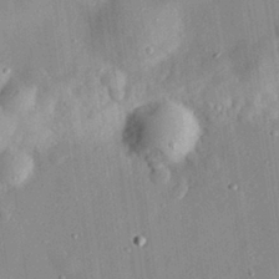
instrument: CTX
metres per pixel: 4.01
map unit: eHh
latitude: 30.1389
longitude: -74.6679
